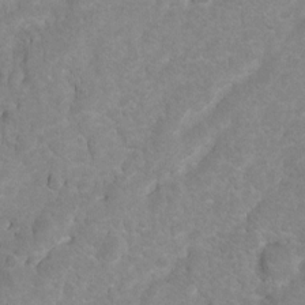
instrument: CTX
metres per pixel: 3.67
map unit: Nhu
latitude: 4.5924
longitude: -24.9702
